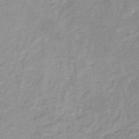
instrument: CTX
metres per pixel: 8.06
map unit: lHb
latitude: -40.1606
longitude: 64.7086
